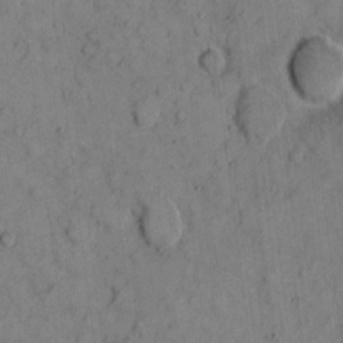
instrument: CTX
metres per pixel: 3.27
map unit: eHh
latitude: 7.5182
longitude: -63.6505
